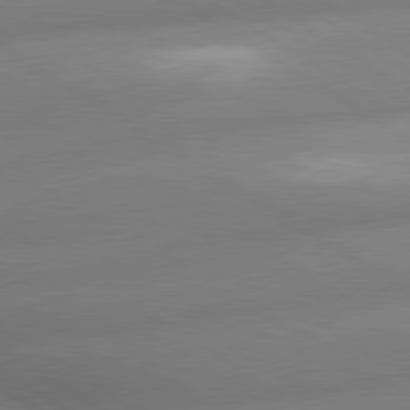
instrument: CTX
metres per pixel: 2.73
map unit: lApd
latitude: 80.0822
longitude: -162.2712
